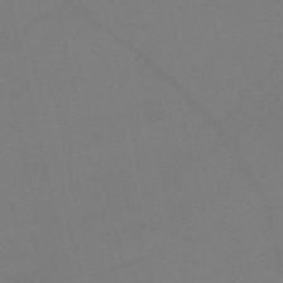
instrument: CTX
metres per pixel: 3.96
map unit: HNb
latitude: -55.3699
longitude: -41.6693
